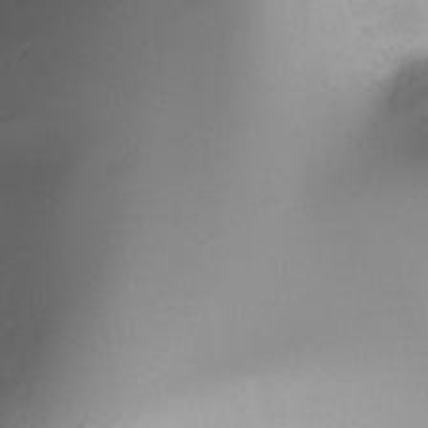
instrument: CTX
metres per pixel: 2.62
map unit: Ht
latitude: -17.2376
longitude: -45.9150
